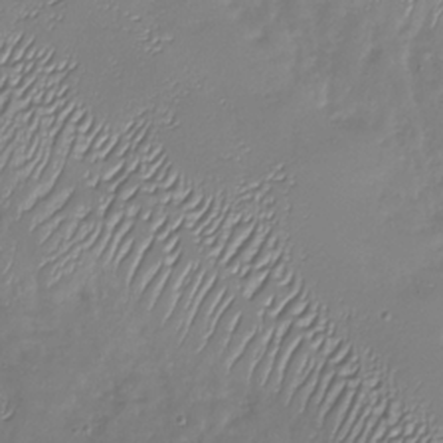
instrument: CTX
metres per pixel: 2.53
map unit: Nhu
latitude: -27.7288
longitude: -59.1970
